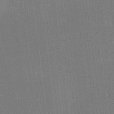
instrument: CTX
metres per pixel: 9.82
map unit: Ave
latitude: 12.5735
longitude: -107.4049
